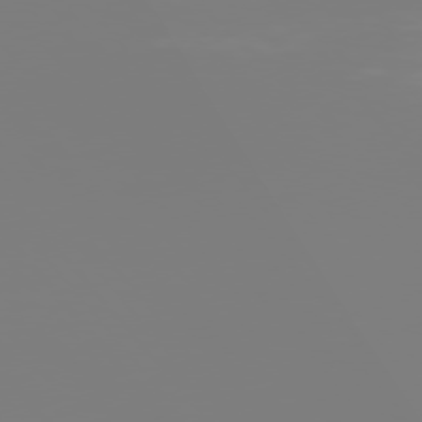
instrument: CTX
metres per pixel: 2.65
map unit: Hpe
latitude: 75.9150
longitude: -142.5924
